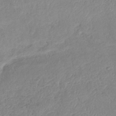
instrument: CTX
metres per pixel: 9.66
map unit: eHb
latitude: -38.0094
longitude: 75.5022
